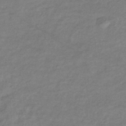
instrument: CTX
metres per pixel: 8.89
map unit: eHb
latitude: -36.7652
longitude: 75.9367
